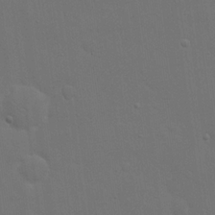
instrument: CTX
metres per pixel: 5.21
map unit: eHh
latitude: 19.3670
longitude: -66.7624
